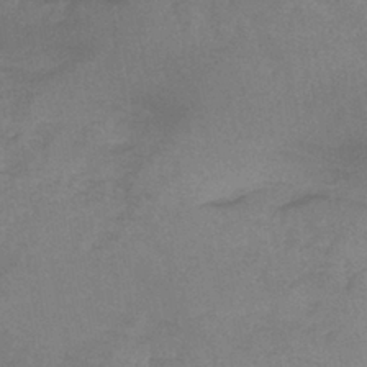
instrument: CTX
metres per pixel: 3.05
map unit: lHb
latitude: -40.3873
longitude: 65.9367
